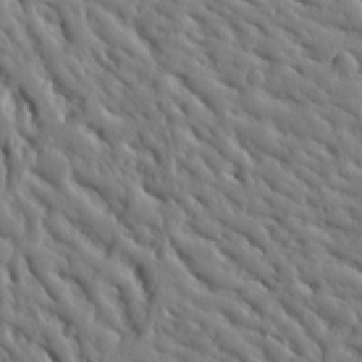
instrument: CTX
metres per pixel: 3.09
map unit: Ht
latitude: 10.5735
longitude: -76.9513
